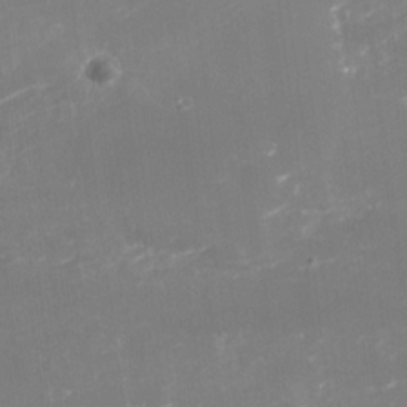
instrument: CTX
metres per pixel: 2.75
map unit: Nhu
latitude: -28.9164
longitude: -64.3656
